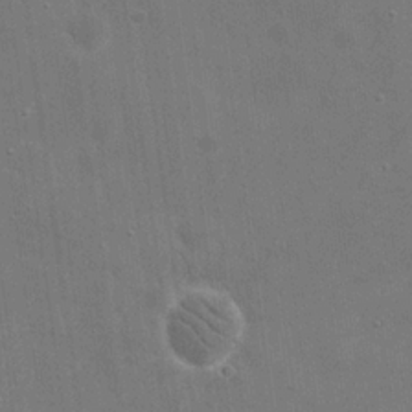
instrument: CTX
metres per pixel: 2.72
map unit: eHh
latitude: 20.4223
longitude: -66.5734
